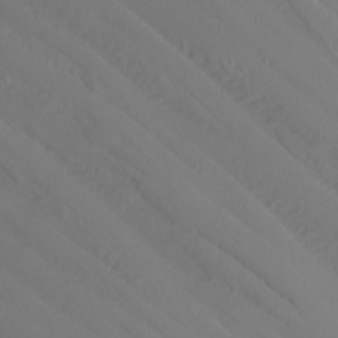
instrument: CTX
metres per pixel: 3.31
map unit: Nhu
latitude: -0.0094
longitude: -76.8380
